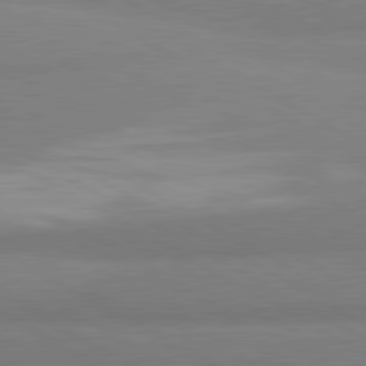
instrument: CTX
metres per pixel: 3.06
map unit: lApd
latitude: 80.8191
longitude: -178.8758
